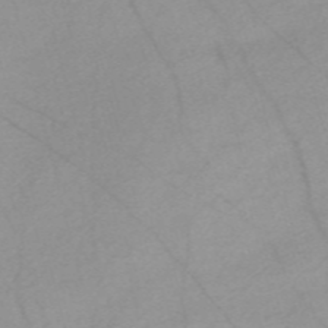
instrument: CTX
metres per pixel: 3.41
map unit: Nve
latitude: -57.3321
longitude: 61.1053
